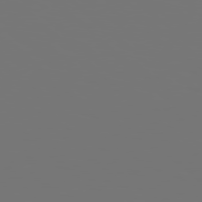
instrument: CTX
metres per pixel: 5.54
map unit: Hpe
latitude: 78.2523
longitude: -177.2726
